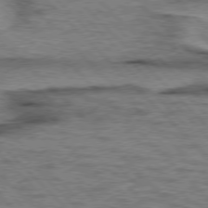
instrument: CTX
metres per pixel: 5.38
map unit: lApd
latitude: 76.6490
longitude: -77.9339
